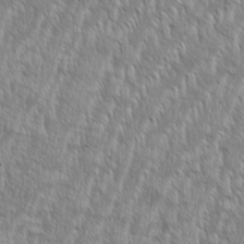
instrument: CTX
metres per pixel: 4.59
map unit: Aa
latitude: 8.8002
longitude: -130.2523
